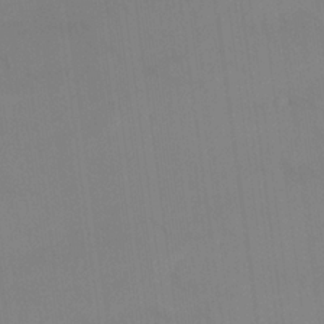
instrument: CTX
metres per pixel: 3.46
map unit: Nhu
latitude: 22.8191
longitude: -62.9703
